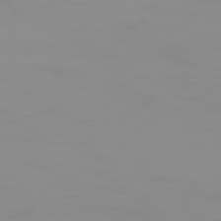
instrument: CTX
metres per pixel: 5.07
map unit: Hpe
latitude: 74.2900
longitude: -127.7261
